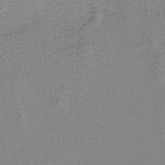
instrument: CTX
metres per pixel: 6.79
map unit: lHb
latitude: -40.1795
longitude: 62.1794
